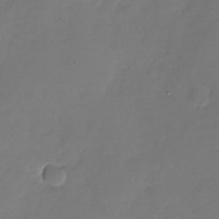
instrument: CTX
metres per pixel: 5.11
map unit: Nhu
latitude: -29.0487
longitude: -60.4790
